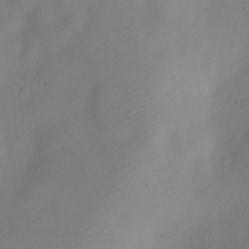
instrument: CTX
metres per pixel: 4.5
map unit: Nve
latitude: -22.9731
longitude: 106.4062
